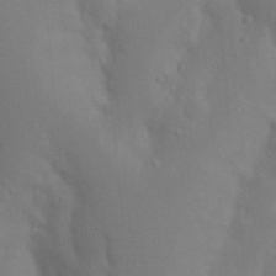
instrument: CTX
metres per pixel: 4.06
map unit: Nhu
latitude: 18.8569
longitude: -73.3104
